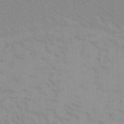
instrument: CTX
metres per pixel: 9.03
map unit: Htu
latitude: -6.7841
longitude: -70.3656
